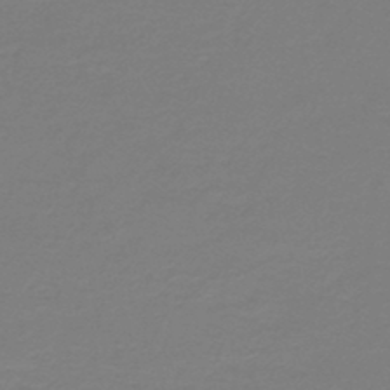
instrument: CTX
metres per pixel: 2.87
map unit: HNb
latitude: -46.3495
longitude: 53.8044
